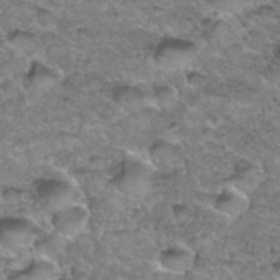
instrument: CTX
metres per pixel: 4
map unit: Hto
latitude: 35.8016
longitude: -48.3089
